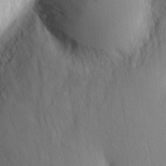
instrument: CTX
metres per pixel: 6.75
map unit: eHh
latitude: 8.1956
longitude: -70.9514
